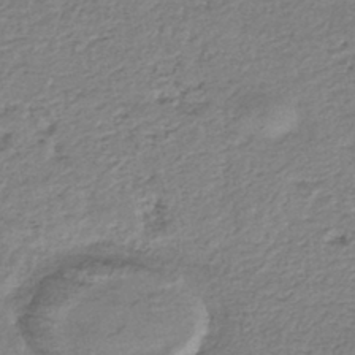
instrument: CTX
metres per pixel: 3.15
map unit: HNhu
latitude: -44.1606
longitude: 105.8611
